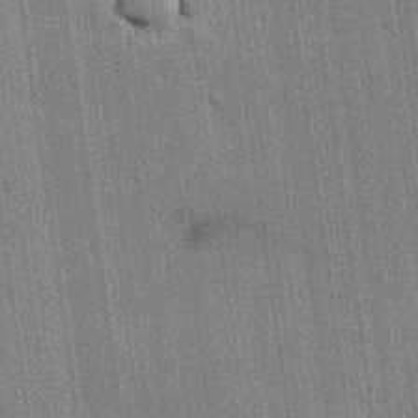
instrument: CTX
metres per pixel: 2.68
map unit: lHvf
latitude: 19.1214
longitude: 142.6896
